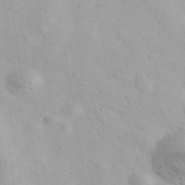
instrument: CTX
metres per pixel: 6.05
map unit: Ave
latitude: 39.7450
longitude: -107.1970
